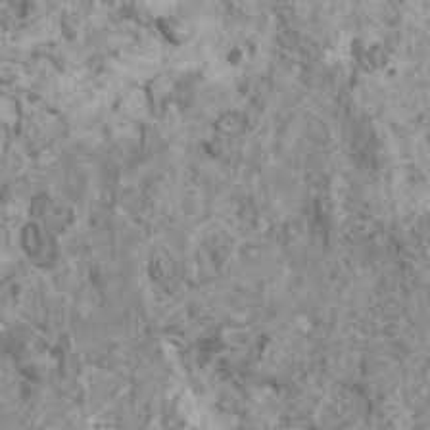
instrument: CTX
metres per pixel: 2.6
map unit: HNhu
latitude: 1.7638
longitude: 0.5763
